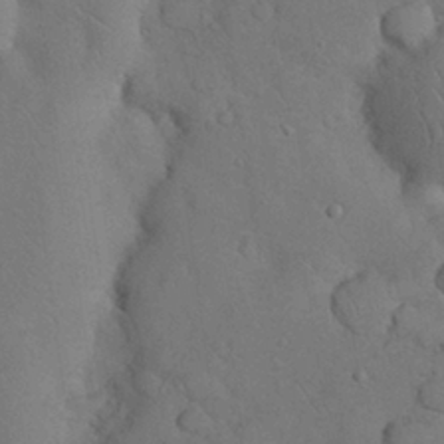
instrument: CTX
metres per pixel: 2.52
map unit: Nhu
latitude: 27.6316
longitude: -70.4412
